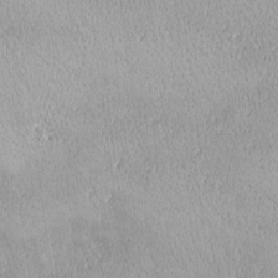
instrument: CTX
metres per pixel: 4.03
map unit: lHvf
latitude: -13.9556
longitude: -104.4034
